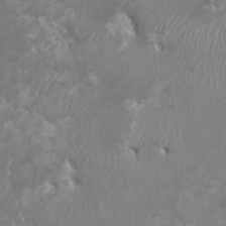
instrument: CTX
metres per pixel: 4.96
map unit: HNhu
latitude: 2.7813
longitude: -2.5168
